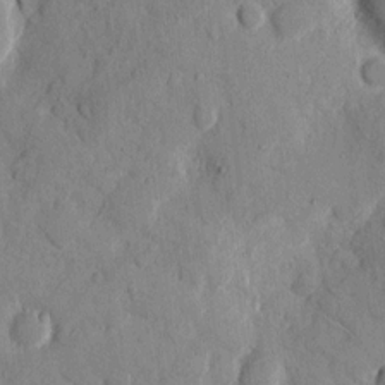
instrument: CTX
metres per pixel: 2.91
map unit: eHh
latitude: 10.7813
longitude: -67.4426
